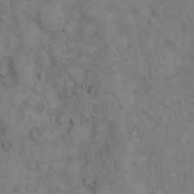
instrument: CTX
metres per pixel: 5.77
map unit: Hto
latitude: 12.6302
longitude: -59.7072
